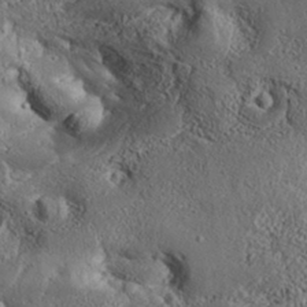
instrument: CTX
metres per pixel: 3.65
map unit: Aa
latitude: 32.8947
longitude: -135.1781
